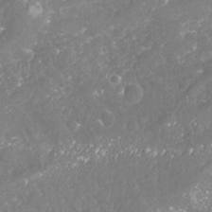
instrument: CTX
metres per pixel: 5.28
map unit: Nhu
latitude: -18.2928
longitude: -57.8583
